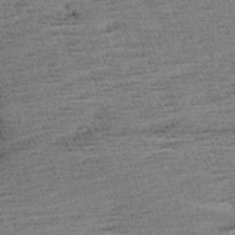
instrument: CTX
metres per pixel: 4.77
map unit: Aa
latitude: 7.2159
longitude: -137.4427
